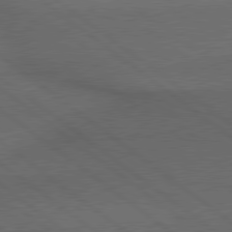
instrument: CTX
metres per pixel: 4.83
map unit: lApd
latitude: 79.4238
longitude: -176.5545
